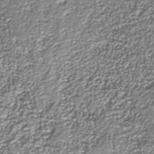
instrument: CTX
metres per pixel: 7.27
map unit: Nhu
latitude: -37.9178
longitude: -82.3845
